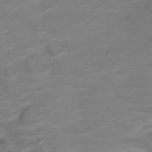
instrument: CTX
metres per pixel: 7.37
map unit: Nve
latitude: -20.5762
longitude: 104.1228
